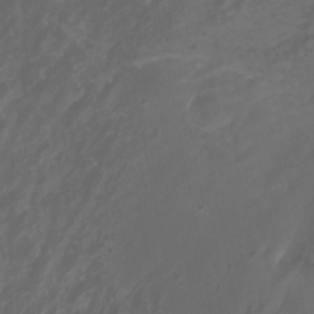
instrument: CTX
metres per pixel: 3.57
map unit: Nhu
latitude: -5.0297
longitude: -74.8947
